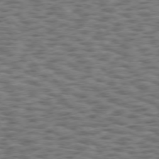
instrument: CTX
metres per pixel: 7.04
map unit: Hpe
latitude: 75.0458
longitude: -135.1592
